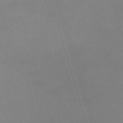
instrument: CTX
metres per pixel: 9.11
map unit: eHh
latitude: -61.6155
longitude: 49.6155
